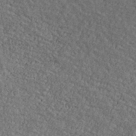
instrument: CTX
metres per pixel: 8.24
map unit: Ave
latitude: 41.0269
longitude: -110.9892
